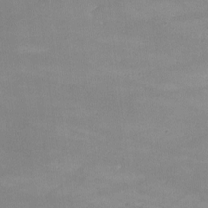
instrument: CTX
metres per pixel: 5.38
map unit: lHvf
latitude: -9.7855
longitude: -101.2348
